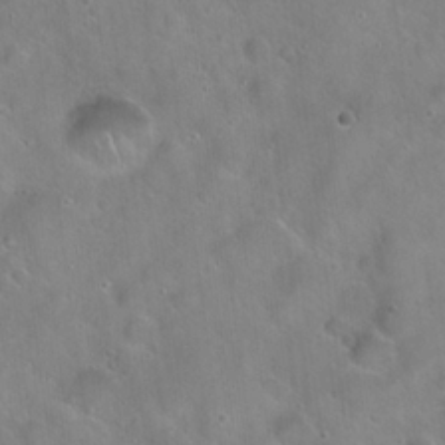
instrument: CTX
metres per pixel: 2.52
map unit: Hto
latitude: 21.6694
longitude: -53.4427
